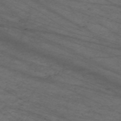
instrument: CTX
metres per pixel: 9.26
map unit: Nve
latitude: -59.7288
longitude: 61.9178
